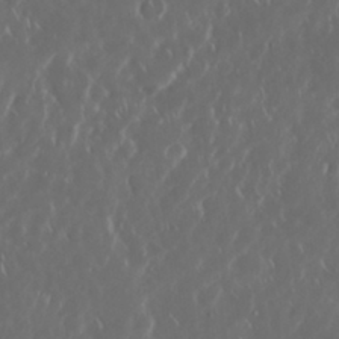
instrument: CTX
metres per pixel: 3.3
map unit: Nhu
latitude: 30.2523
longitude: -59.6694
